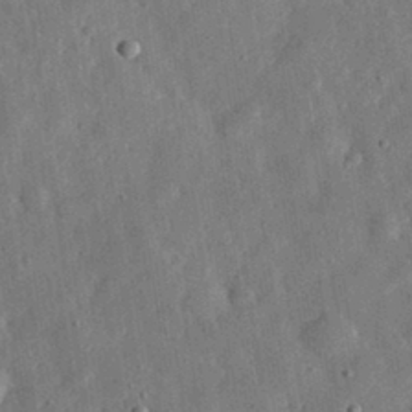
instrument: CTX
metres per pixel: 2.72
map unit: eHh
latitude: 31.7261
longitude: -76.4790
